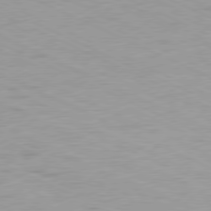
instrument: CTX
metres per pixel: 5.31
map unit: Ap
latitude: -78.5951
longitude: -72.8380
